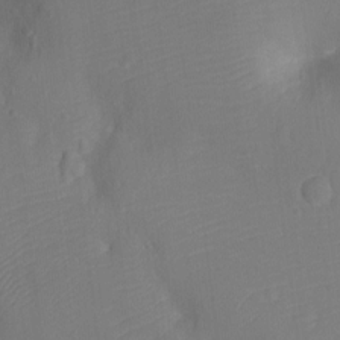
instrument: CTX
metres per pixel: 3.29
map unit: Ht
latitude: -10.8975
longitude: -22.8191
